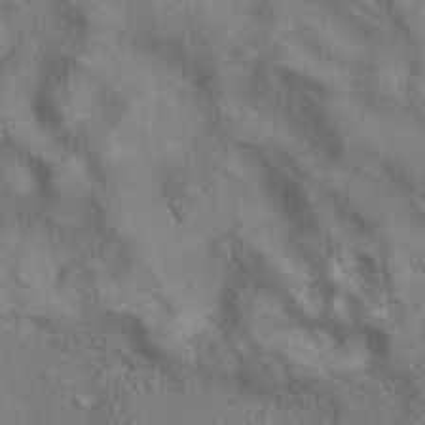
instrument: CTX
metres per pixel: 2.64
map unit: eAb
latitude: 35.0836
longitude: 111.5399
